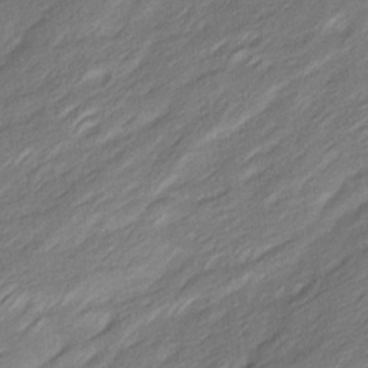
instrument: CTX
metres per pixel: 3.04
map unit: Ave
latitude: 16.1956
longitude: -136.2901
